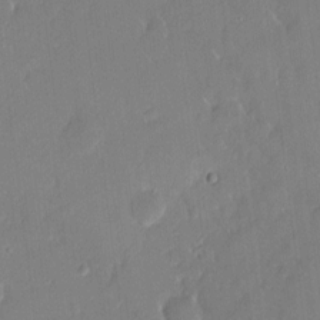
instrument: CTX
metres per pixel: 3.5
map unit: HNhu
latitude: 7.4993
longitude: 3.5777
